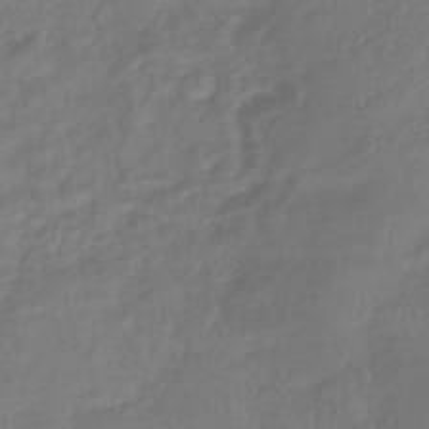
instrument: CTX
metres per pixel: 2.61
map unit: lHb
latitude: -41.0297
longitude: 74.8219
